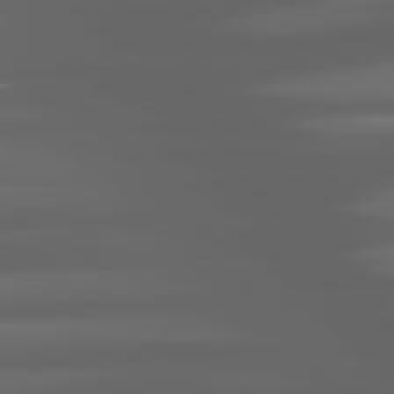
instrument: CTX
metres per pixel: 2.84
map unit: lApd
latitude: 80.8569
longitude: -140.7813
